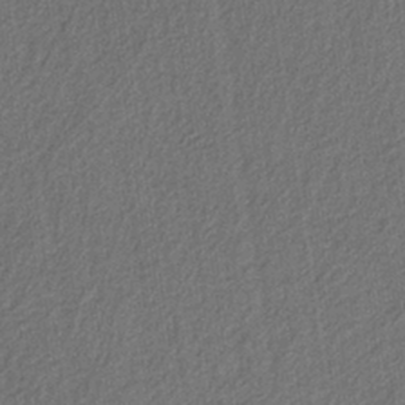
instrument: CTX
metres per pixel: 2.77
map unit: eAb
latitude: -38.7841
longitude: 51.8611
